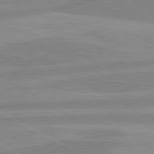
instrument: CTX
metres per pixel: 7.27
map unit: lApd
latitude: 80.4601
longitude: -169.0837
